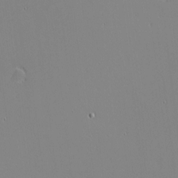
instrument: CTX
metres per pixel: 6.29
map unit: eHh
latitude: -3.2186
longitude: -80.7435
